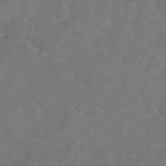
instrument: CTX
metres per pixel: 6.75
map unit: eHh
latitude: 0.8569
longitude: -55.5938
